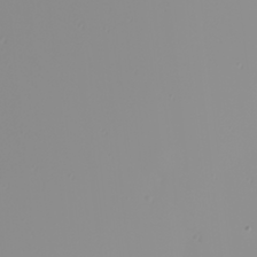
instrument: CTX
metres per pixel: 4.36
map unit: Nhu
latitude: -0.1228
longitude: -76.0255
